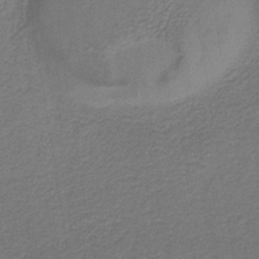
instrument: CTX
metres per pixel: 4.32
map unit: HNb
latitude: -34.6329
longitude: 52.0850
